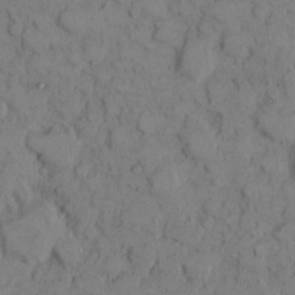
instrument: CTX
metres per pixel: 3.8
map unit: eHh
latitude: 8.4223
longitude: -64.6679
